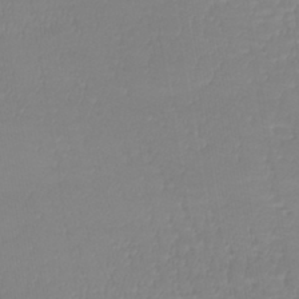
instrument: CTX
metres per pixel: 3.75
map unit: lHb
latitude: -41.1809
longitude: 65.9745
